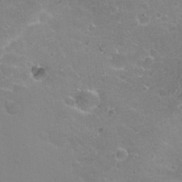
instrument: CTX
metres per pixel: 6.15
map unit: Hto
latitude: 21.0081
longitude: -33.1403
